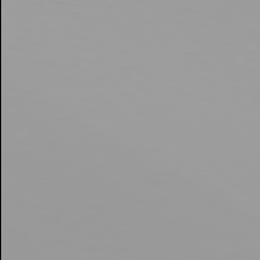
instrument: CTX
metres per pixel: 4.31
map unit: Hpe
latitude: 78.1389
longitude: -145.9906
